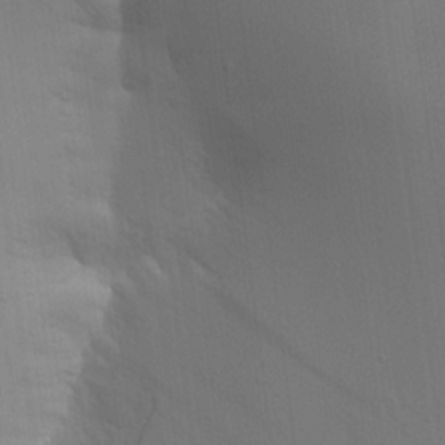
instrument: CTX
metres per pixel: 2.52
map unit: Aa
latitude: 15.3671
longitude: -147.3860
